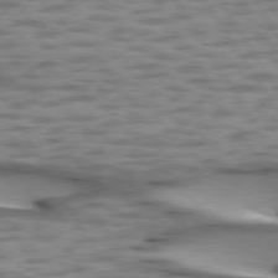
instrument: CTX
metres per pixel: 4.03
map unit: lApd
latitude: 74.5924
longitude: -50.5734
